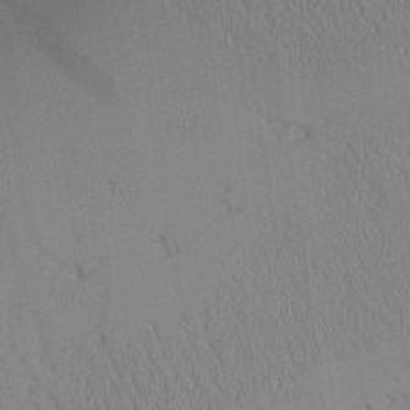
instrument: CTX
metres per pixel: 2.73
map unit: Aa
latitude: 24.9135
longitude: -132.4979
